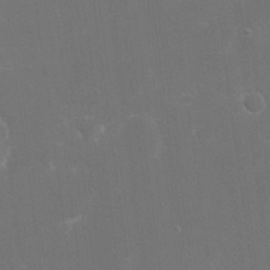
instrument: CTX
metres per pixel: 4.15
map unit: eHh
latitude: 20.1389
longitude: -69.4616
